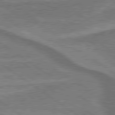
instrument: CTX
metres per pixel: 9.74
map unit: lApd
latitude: 79.7828
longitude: 173.8989
